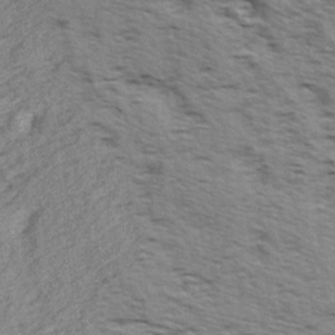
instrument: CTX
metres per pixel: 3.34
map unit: Ave
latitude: 15.0270
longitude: -103.8961
